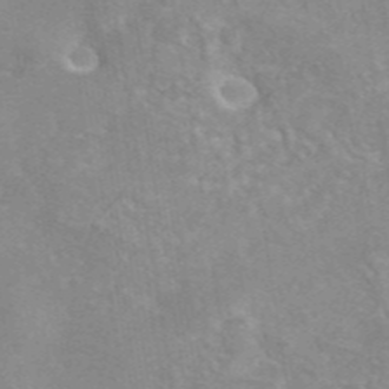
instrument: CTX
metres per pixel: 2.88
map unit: eAb
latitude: 44.7246
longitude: 109.7478
